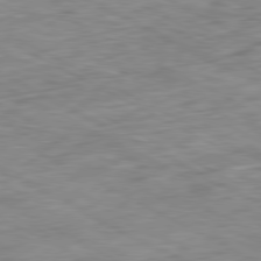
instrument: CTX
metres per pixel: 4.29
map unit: Ap
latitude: -81.0109
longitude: -81.0836
